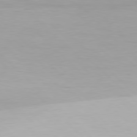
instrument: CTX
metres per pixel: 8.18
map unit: Hpe
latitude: 78.0633
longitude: -167.6505
